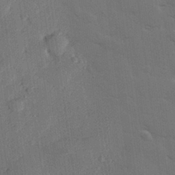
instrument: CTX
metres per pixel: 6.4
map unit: eHh
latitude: 26.9892
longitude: -82.0255
